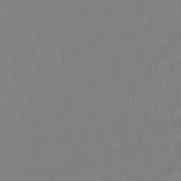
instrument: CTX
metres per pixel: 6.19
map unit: lHb
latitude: -34.7463
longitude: 72.0094
